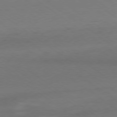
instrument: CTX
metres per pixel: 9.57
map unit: Ap
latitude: -79.0297
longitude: -95.2537
